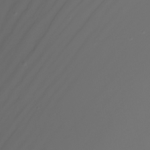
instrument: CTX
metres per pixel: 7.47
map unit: Nhu
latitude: -7.7099
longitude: -82.2711
